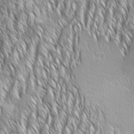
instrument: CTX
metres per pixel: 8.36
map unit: Aa
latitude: 8.1578
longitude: -132.4034
